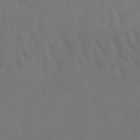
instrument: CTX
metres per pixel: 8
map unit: lHb
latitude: -45.5966
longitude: 66.8030
